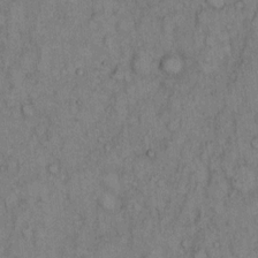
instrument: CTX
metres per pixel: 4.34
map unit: Hto
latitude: 9.4615
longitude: -59.3482
